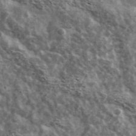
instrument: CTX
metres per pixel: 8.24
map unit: Ave
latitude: 38.7435
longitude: -107.9339
